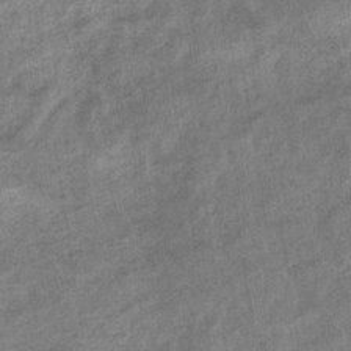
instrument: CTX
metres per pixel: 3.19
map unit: eHb
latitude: -35.2754
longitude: 77.8611
